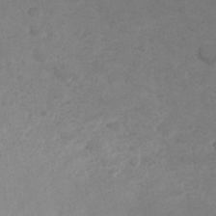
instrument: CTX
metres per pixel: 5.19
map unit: Nhu
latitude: 26.0633
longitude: -50.9513
